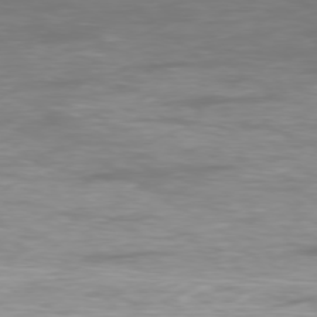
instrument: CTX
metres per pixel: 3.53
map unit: Ap
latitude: -77.6344
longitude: -80.5924
